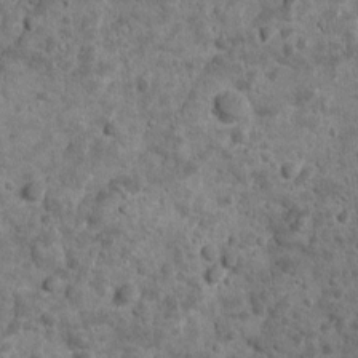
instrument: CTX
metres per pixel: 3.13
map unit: Ave
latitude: 16.8002
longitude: -134.1200
